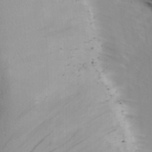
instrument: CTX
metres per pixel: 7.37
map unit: Ave
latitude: 8.7813
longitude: -105.5749
